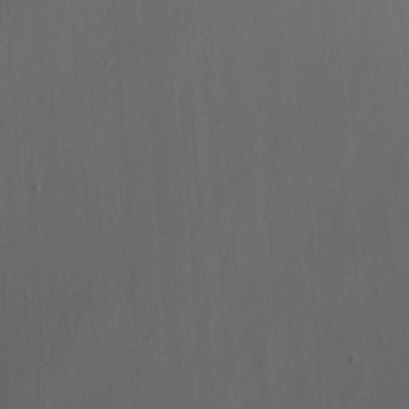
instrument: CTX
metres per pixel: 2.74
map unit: Nhu
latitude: -9.4643
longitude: -77.5182
